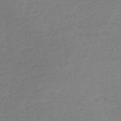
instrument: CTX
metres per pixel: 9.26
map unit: lHb
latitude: -40.1417
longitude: 69.3320
